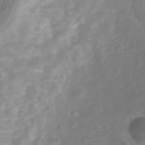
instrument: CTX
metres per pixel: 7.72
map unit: Nhu
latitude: -41.0297
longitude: -83.3292
